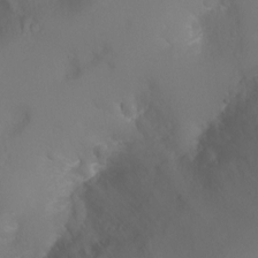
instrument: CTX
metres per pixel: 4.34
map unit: Ht
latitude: -3.0864
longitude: -26.2712
